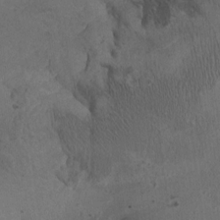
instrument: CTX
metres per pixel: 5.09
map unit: Ht
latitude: -3.1053
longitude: -14.9892
